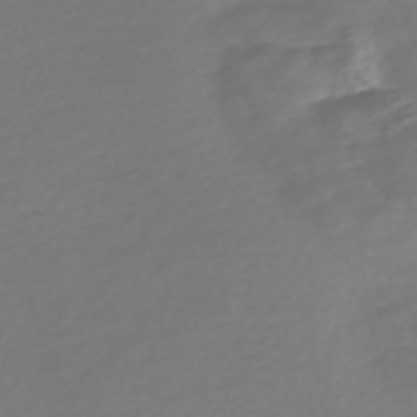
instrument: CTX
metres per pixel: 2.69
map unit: Nve
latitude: -58.2361
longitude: 57.7477
